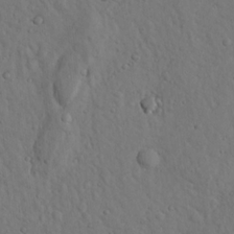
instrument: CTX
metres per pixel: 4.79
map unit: Nhu
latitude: 18.8002
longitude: -76.9702
